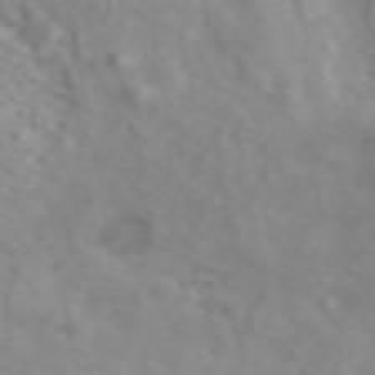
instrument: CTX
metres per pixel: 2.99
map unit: ANa
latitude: 44.6490
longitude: 21.6910
